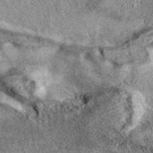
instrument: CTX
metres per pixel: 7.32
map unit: eAb
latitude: 39.4426
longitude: 106.6518
